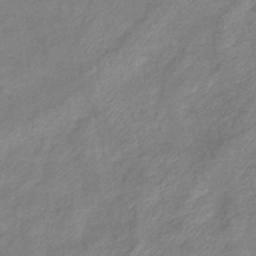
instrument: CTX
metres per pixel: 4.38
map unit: eHb
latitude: -37.6532
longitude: 75.8612
